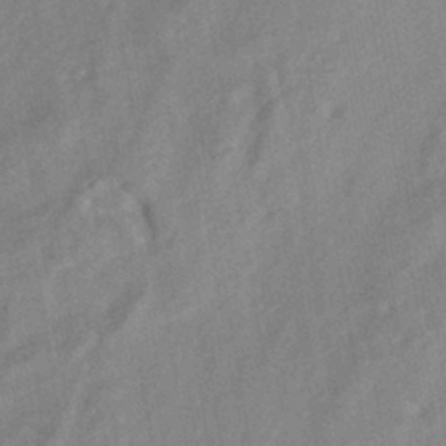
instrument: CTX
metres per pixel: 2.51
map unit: HNhu
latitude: -42.2550
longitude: 91.5210
